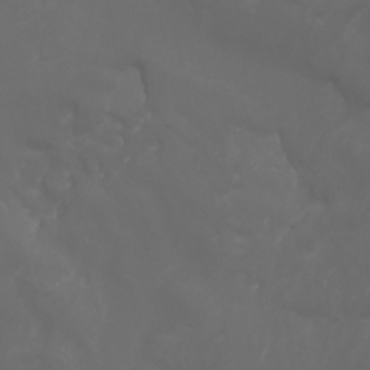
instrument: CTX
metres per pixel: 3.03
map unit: Nhu
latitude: -7.7288
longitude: -82.9513
